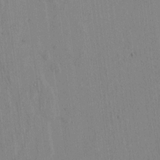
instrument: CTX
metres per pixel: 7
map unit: lAvf
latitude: 6.7813
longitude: 167.8800
